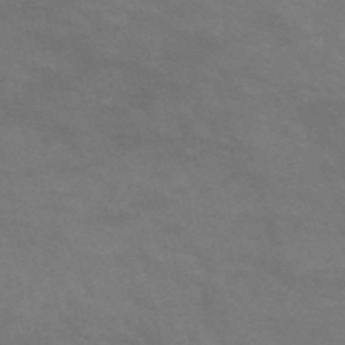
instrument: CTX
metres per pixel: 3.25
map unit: HNb
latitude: -52.7652
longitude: -41.7638
